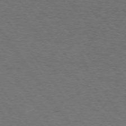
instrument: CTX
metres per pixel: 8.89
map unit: Hpe
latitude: 74.4601
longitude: -132.7624
